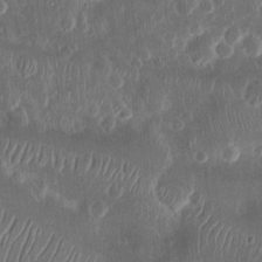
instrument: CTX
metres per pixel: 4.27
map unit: Ht
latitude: 11.5938
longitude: -74.8758
